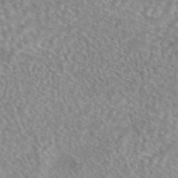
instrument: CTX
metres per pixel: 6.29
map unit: eAb
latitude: 44.5546
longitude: 109.7667
